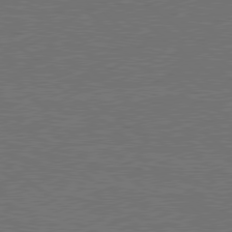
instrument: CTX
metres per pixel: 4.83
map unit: Hpe
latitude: 78.9892
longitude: -123.5938
